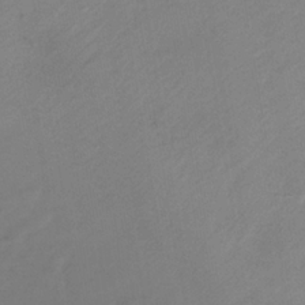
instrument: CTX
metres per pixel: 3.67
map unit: lHb
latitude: -34.0850
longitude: 64.3118
